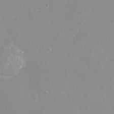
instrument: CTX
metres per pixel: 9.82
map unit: eHh
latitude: -12.0094
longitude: -61.4615
